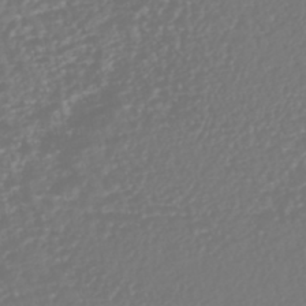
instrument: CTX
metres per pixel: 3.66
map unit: HNhu
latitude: -46.6518
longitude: 105.3887
